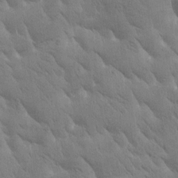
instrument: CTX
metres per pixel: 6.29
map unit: Htu
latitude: -1.0865
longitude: 175.1053
